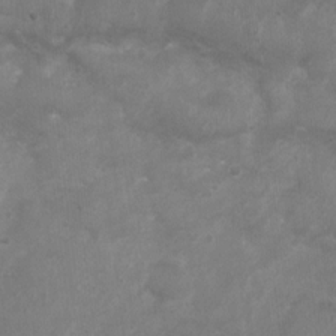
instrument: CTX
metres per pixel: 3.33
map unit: Nhu
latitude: 5.1403
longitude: -16.9892
